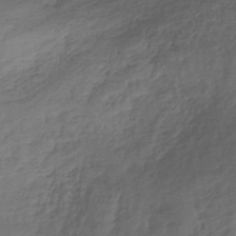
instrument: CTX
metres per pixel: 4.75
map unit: lHb
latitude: -37.4643
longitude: 68.2928
